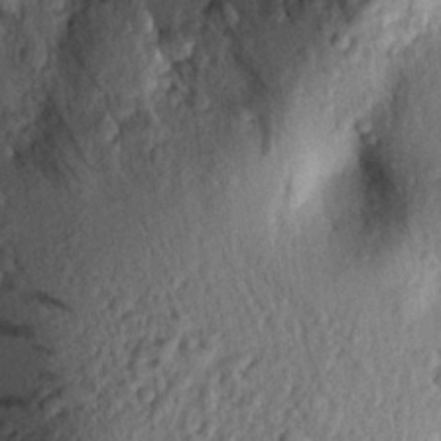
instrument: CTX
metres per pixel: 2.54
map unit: eHh
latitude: 24.7057
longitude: -79.0081
